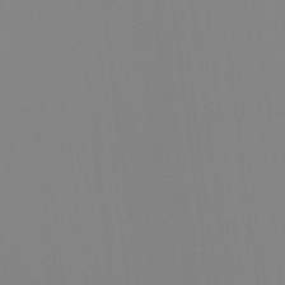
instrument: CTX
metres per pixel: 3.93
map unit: Htu
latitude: -14.8030
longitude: -47.8584
